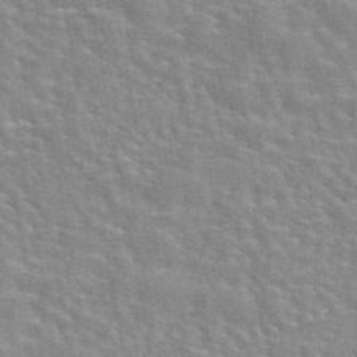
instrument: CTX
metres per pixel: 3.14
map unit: eAb
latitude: 44.3089
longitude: 107.4266
